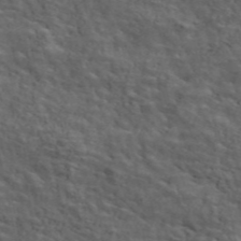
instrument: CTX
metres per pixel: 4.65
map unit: ANa
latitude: 47.7072
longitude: -83.1592
